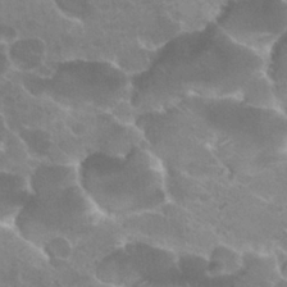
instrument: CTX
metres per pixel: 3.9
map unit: Hto
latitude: 26.2334
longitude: -36.5168
